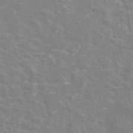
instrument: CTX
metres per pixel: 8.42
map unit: eAb
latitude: 46.4412
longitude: 116.9730
